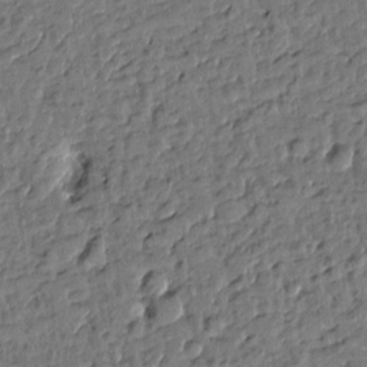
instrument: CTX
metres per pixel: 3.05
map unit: Htu
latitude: 0.3656
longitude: -179.2537
